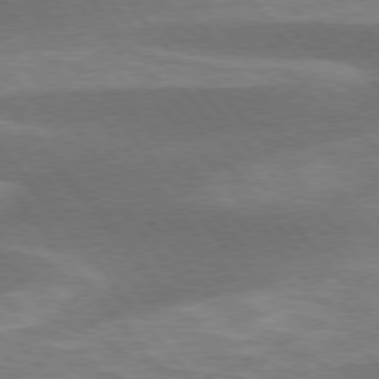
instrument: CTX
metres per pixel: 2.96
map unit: lApd
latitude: 75.5560
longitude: -57.8772
